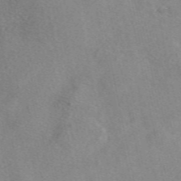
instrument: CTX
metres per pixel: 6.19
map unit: eAb
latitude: 48.3656
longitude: 113.7100
